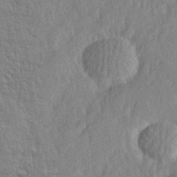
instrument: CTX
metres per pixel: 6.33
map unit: lHvf
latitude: 25.1025
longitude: 143.8044
